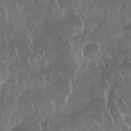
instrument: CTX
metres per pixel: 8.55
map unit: Nhu
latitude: 28.6679
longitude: -63.5371
